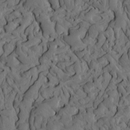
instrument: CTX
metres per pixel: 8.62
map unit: eHh
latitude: -1.5399
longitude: 17.3510
